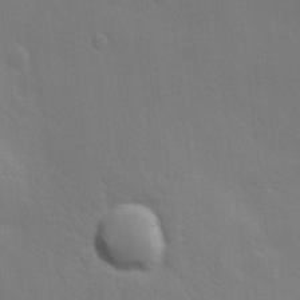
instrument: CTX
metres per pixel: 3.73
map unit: Hve
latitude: 18.6490
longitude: 150.8975
